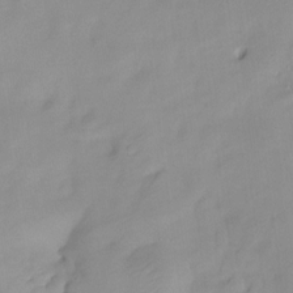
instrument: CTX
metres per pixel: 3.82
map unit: Ht
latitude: -14.1984
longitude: -51.1970
